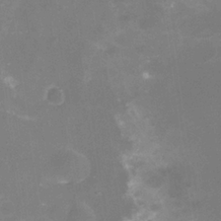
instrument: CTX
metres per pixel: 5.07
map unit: Nhu
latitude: -16.4062
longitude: -56.6301
